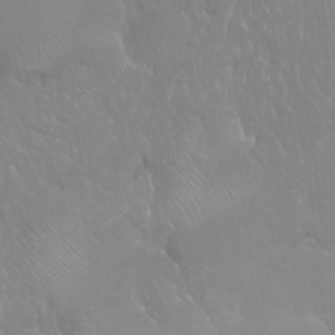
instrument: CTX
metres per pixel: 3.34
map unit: Hto
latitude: -7.3320
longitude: -37.8395
